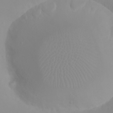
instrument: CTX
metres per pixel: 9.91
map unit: eHh
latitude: 21.4427
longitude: -63.7450
